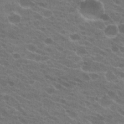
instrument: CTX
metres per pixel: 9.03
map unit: Hto
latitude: 22.4790
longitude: -38.3089
